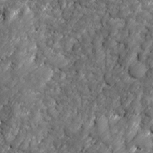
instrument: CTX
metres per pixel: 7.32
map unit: Ave
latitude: 16.9892
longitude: -135.3859
